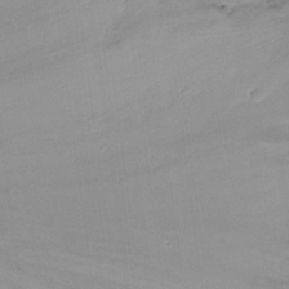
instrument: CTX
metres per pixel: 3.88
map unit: Ht
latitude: -17.3510
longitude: -45.3104
